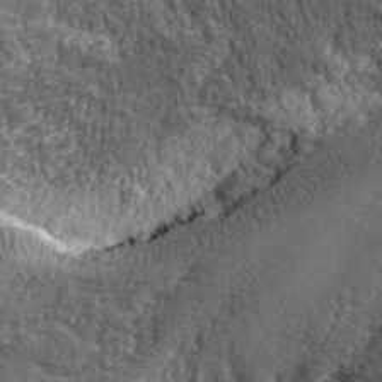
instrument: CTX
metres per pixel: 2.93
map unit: eHh
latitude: 43.5182
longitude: -90.4601
